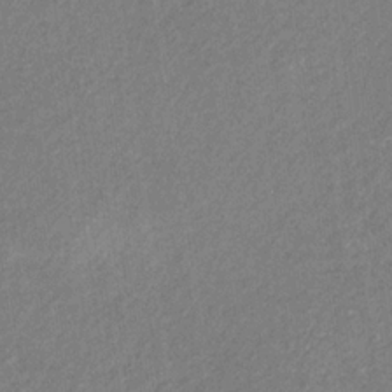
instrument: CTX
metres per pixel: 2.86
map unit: eHb
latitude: -31.6344
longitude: 70.0094
